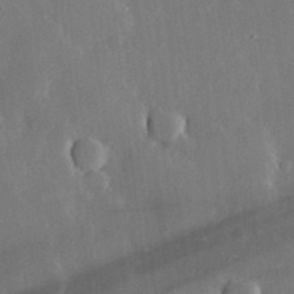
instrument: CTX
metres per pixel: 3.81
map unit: lHvf
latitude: 32.8191
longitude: -91.0836
